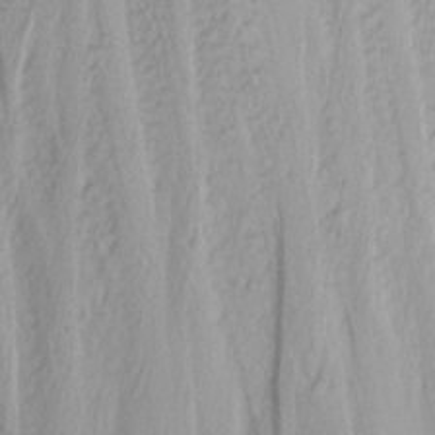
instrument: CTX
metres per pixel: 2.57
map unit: Nhu
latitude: -5.1053
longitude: -86.2144
